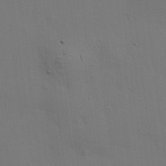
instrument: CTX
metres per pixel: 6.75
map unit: HNhu
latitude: 10.4790
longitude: 23.2565
